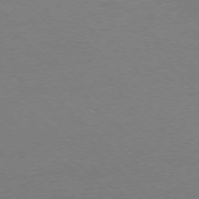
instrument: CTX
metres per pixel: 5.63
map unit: Ap
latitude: -77.1431
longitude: -70.4034
